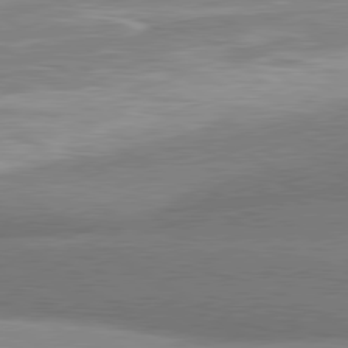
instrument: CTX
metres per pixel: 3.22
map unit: lApd
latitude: 80.3278
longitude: 176.1417
